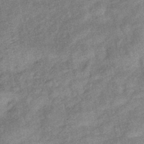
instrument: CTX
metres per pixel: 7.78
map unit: eHb
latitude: -41.4832
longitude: 82.4062
